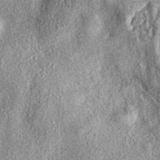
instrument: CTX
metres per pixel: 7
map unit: eAb
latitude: 39.3104
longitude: 106.8786
